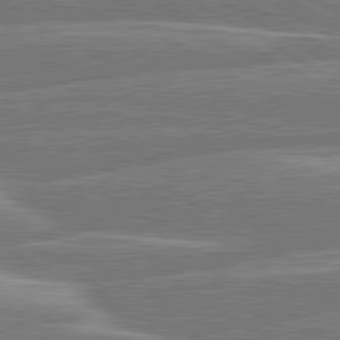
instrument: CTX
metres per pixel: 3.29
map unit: lApd
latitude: 80.5735
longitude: -131.0270
